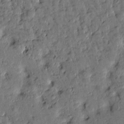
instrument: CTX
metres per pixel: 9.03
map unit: Htu
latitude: 0.2522
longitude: -179.6883
